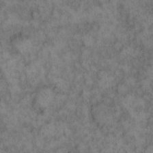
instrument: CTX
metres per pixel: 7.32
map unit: eHh
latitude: 13.8961
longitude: -64.3845
